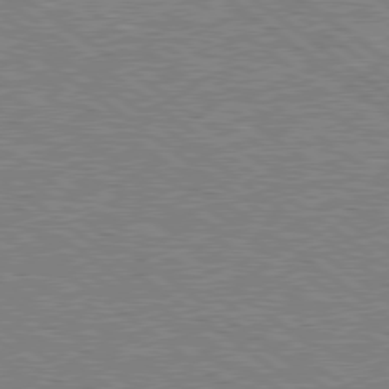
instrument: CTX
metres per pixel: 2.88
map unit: Hpe
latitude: 78.8569
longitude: -169.3482
